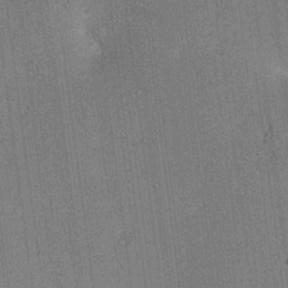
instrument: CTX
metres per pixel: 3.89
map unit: lAa
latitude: 12.7058
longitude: -107.5560
